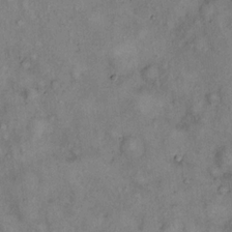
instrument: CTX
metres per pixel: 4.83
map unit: eHh
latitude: 17.0458
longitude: -62.3468
